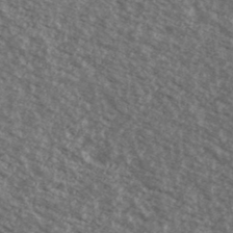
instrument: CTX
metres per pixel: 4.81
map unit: Ave
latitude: 39.4804
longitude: -110.6302
